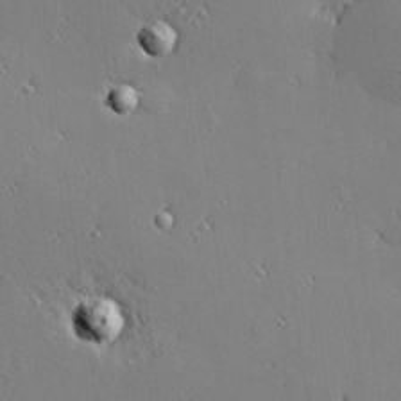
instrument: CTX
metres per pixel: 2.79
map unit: Hve
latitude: 25.9906
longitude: -92.3467
